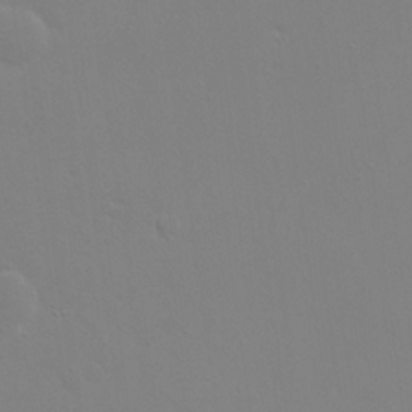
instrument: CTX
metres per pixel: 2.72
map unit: eHh
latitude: 23.8961
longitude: -65.5182
